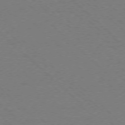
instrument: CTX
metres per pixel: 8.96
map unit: Ap
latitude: -77.4643
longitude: -65.6883
